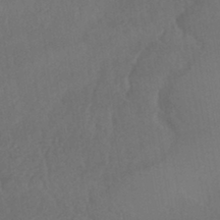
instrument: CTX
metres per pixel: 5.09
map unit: HNhu
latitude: -44.2551
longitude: 94.5384
